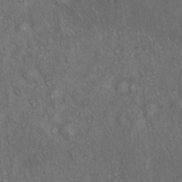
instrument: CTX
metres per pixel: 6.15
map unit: Hto
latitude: 15.8584
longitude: -56.5545
